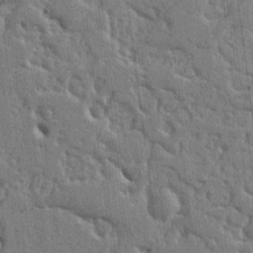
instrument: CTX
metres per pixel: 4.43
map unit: Ht
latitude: 10.6113
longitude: -77.3481
